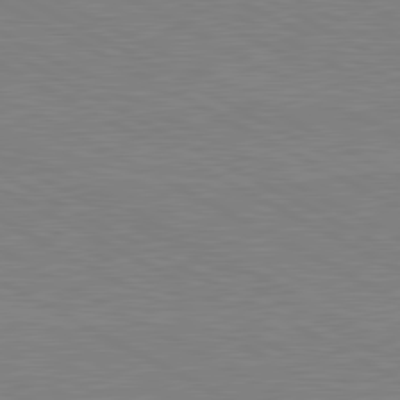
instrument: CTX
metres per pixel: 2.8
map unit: lApd
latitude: 80.8002
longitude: 151.1620
